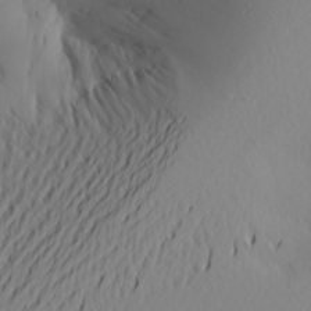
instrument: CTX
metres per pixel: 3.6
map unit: Aa
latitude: 20.9325
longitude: -145.7260
